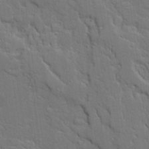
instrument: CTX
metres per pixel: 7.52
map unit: Ave
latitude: 18.7246
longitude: -128.4601
